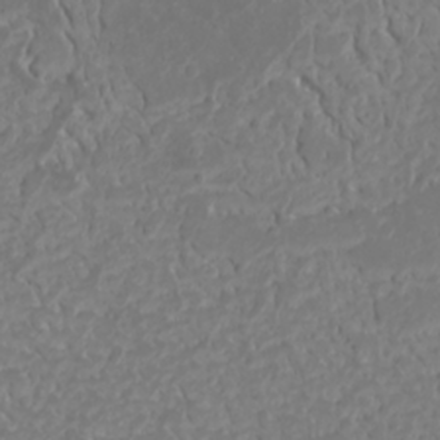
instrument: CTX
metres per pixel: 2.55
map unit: Nhu
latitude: -0.6330
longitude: -80.7246
